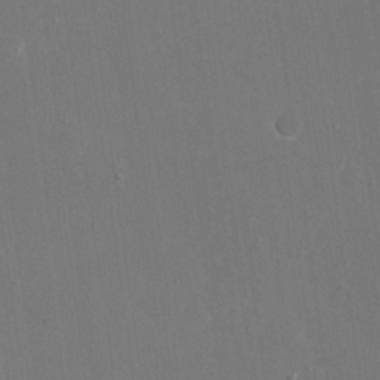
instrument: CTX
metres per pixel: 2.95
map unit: eHh
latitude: 19.5371
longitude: -67.7827
